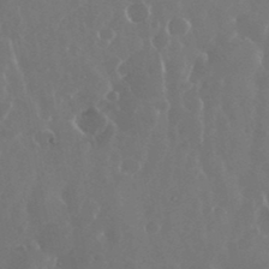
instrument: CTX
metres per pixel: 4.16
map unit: eHh
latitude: 35.2159
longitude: -58.9892
